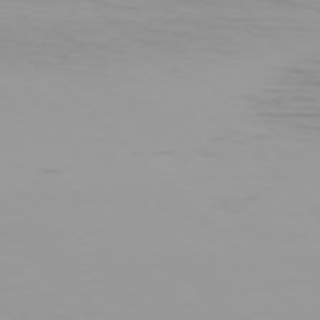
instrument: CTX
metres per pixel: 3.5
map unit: Hpe
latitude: 77.4048
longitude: -136.5168
